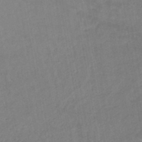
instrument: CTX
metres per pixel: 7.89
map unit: lHb
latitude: -44.7274
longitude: 73.1431
